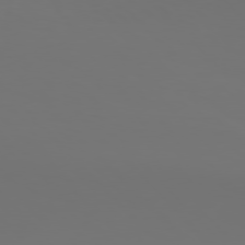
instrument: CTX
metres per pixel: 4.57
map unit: Hpe
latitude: 76.9513
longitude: -133.4993
